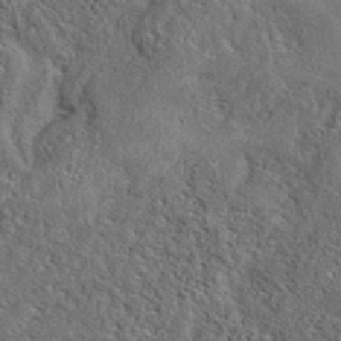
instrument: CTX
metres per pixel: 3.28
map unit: eAb
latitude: 38.8191
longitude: 112.5007
